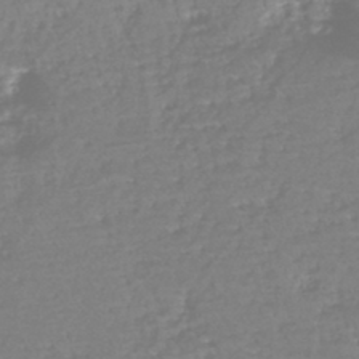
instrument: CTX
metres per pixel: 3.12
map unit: eHh
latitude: -44.8597
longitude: -29.2726
